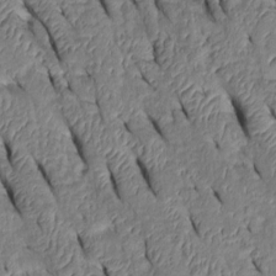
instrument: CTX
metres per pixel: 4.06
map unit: Htu
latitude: 0.8380
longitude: 148.8786
